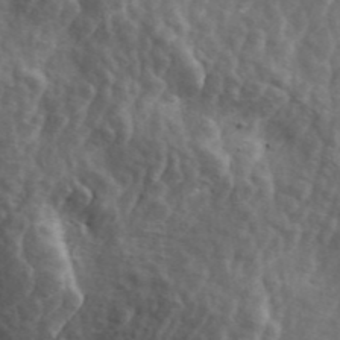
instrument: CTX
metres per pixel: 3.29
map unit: ANa
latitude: 42.4034
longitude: 14.0094
